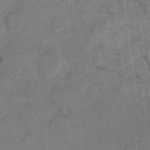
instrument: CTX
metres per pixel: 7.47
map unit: eHh
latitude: 12.7624
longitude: -65.6694
